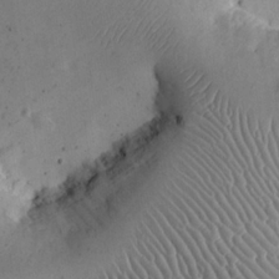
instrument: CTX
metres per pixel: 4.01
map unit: eHh
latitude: 24.1955
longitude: -66.6490
